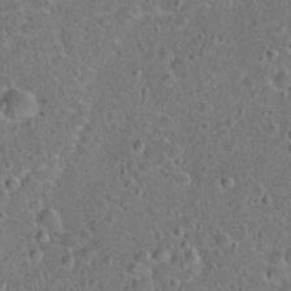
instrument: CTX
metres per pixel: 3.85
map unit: Hto
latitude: 21.9528
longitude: -46.9325
